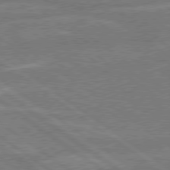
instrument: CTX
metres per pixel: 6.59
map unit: Hpe
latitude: 78.7247
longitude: -130.5168
